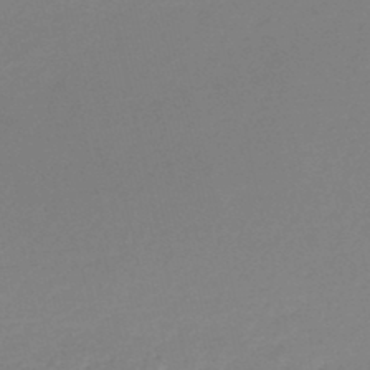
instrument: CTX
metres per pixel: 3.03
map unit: lHb
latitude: -46.5951
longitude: 64.6330
